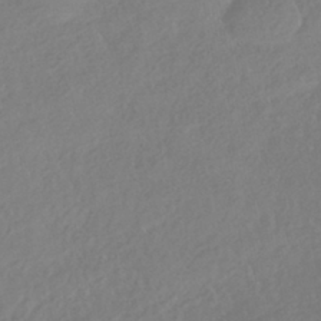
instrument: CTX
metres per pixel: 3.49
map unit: HNhu
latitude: -41.8611
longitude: 93.5588
